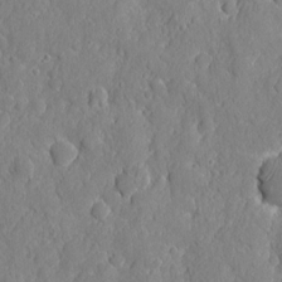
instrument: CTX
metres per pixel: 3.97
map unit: eHh
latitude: 6.8380
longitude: -75.2726
